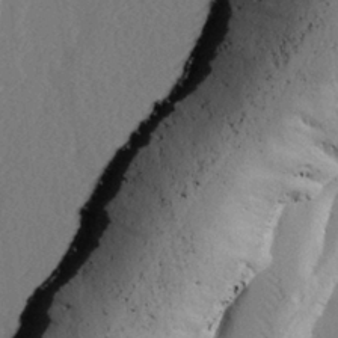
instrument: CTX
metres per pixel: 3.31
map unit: lAvf
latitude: 28.8569
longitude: -109.1970
